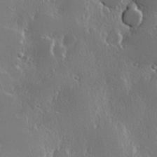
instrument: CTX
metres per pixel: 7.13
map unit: Hve
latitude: 23.3104
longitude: 146.0850
